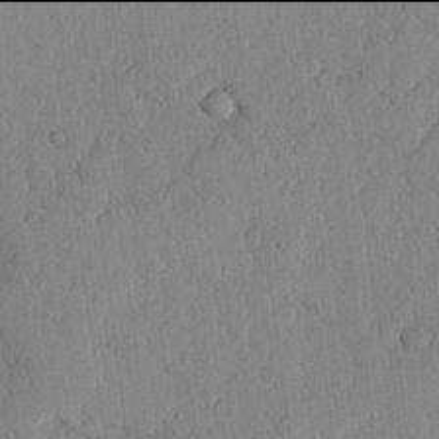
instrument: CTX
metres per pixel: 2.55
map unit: lHvf
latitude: 17.9906
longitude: -116.2145
